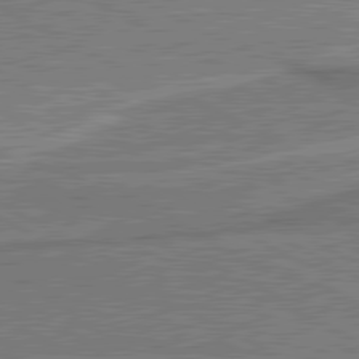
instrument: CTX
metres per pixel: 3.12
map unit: lApd
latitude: 80.7057
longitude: 141.1431
